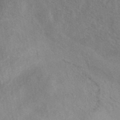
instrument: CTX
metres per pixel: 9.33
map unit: eAb
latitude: 40.3845
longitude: 108.0850
